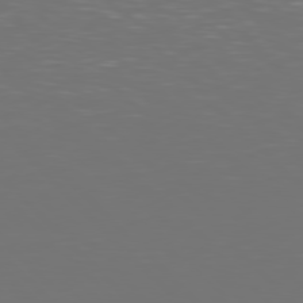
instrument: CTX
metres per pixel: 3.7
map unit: Hpe
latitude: 77.2726
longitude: -170.8380
